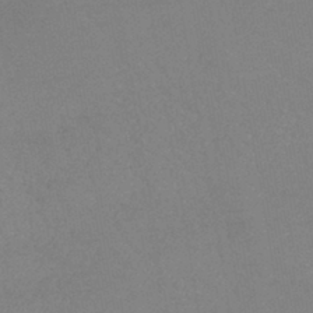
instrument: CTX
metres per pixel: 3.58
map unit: lHb
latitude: -41.7100
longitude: 73.2754
